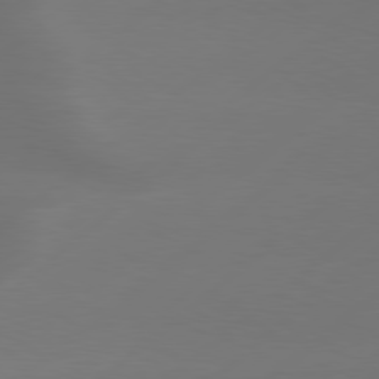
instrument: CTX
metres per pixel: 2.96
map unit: Hpe
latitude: 78.5924
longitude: -130.4979
